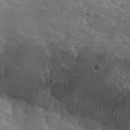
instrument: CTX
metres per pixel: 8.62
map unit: Nhu
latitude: 31.0459
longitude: -54.0822
